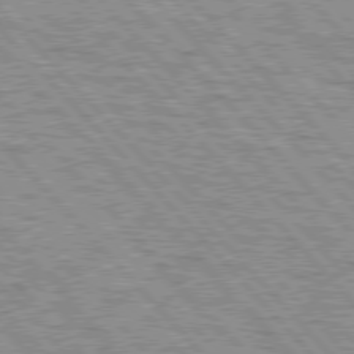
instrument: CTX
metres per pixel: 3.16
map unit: lApd
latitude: 77.0269
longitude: -71.5560
